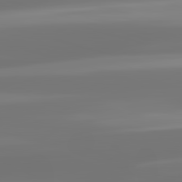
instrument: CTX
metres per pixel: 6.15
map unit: lApd
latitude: 83.0836
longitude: -130.8191
